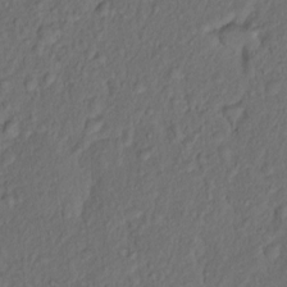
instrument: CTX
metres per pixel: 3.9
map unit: eHh
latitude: 1.4048
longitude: -56.0255
